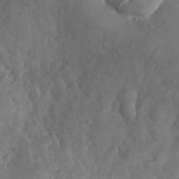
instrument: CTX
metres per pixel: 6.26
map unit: Nhu
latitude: -26.7652
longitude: -70.5168
